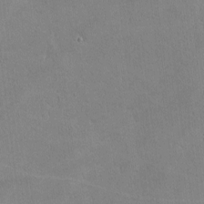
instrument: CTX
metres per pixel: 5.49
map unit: lHvf
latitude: -10.6141
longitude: -101.8772
